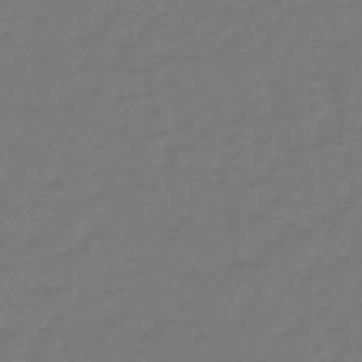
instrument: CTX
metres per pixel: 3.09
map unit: eHb
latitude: -46.6896
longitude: 81.4077
